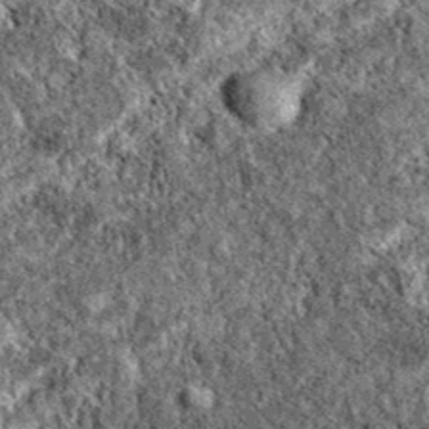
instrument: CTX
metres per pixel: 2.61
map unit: eAb
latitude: 38.1011
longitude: 111.2754
